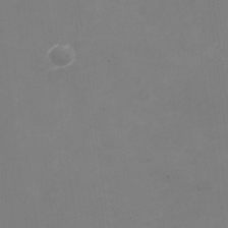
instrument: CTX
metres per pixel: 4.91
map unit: Nhu
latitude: -28.6519
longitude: -66.3845
